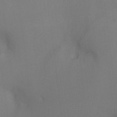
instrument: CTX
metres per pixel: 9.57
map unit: Ht
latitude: -9.1809
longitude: -31.3293
